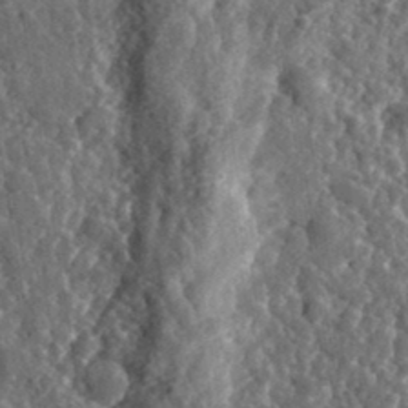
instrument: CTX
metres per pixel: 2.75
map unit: eHh
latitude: 35.3481
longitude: -79.8584
